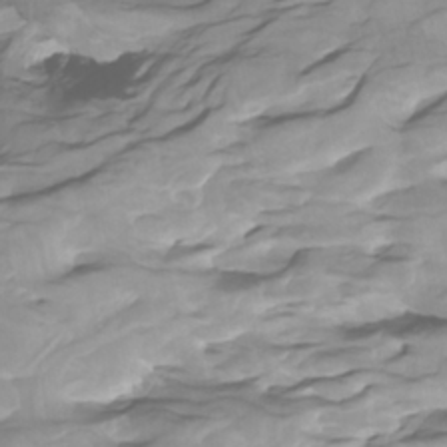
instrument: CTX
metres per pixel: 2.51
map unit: Nhu
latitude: -5.2942
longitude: -77.1214
